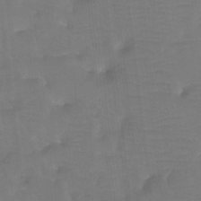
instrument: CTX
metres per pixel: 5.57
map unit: Htu
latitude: -13.5966
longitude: -46.4034
